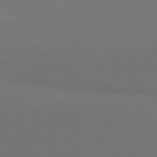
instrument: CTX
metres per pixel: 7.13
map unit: lApd
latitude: 81.0269
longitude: 154.1984
